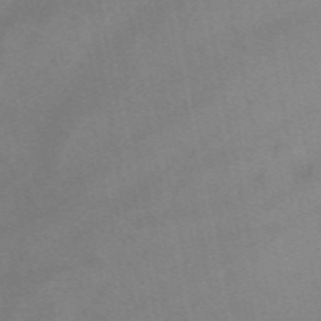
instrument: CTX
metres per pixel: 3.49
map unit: ANa
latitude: 52.1767
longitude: -71.3670
